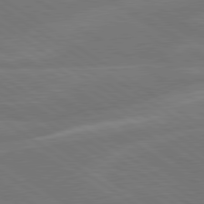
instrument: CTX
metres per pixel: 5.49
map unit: lApd
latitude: 79.8206
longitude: -125.1025
